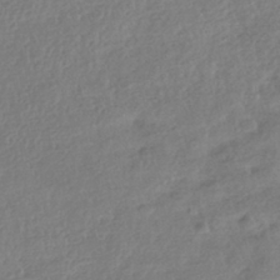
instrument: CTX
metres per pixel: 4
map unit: HNhu
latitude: -41.4265
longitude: 98.1795
